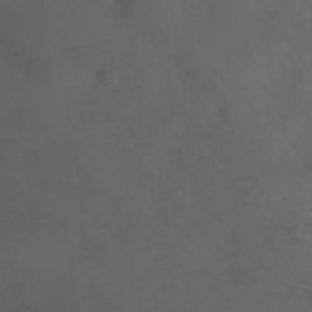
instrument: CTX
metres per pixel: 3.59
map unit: Nhu
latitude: -11.5021
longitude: -65.6883
